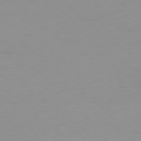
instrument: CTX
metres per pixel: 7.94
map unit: Hpe
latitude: -78.5573
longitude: 12.6708
